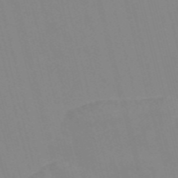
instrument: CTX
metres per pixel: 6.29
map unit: Nve
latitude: -57.6722
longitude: 61.6533
